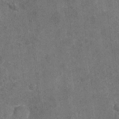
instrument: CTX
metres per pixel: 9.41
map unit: Nhu
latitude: -18.0661
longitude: -56.2711
